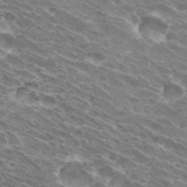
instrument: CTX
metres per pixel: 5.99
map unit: Hto
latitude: 31.7828
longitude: -43.8394
